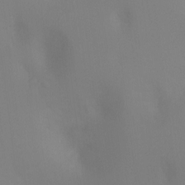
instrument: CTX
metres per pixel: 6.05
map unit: Ht
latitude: -11.5966
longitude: -45.4993
